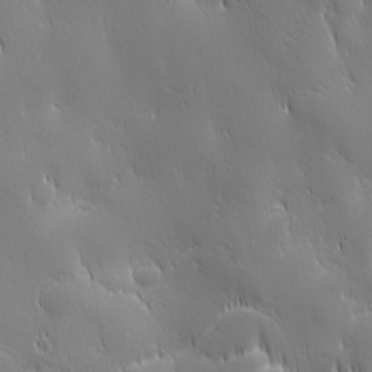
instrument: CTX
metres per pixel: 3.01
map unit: Ave
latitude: 2.1955
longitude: -113.4804
